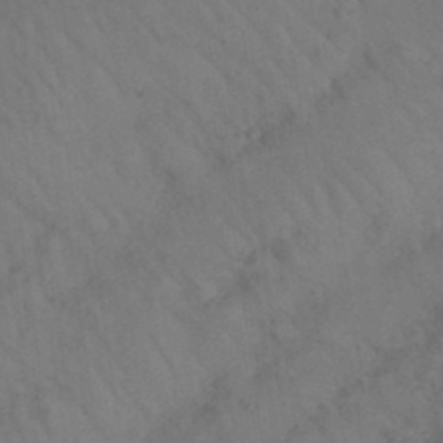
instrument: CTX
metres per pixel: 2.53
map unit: Nhu
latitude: 26.4979
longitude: -69.6883
